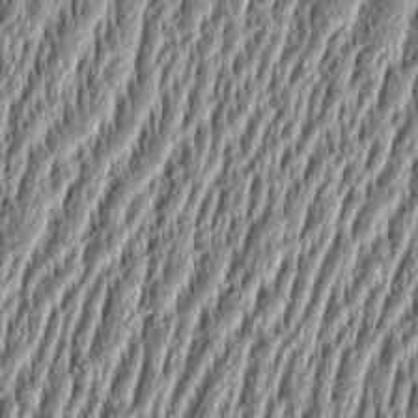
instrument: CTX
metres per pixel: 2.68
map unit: Aa
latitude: 9.1592
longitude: -130.4223
